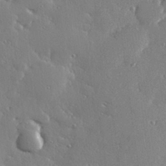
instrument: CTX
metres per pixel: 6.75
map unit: Hve
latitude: 28.5168
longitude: -91.6883
